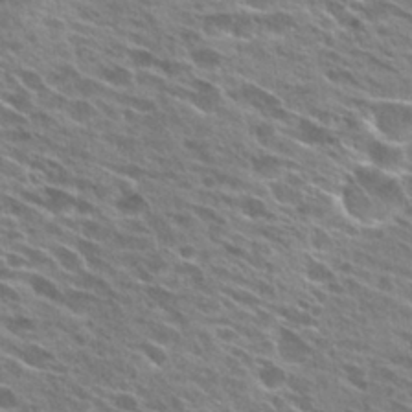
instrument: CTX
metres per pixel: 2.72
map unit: Hto
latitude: 27.2726
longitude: -44.4034
